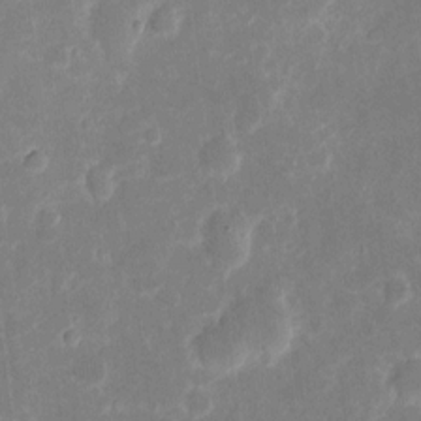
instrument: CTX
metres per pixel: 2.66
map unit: eHh
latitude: 8.0255
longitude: -70.4034
